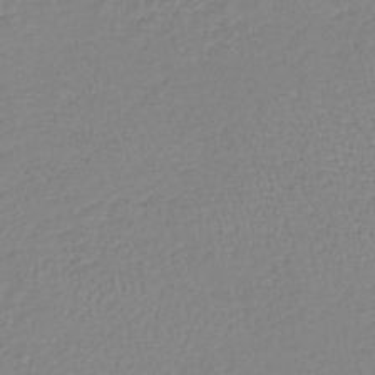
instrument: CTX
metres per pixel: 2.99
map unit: lHb
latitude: -40.8408
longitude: 61.3132
